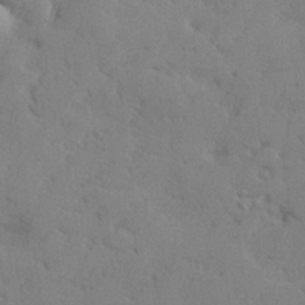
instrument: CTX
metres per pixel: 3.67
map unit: lHvf
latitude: 25.1403
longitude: 143.1998
